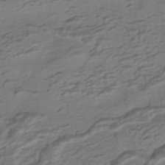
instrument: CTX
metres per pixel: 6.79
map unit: HNhu
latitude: -42.5195
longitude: 103.4832
